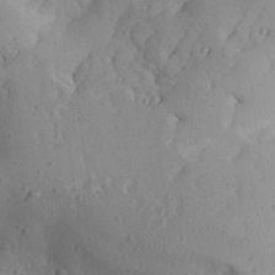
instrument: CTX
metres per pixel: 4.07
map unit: Aa
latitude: 26.7624
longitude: -128.6490
